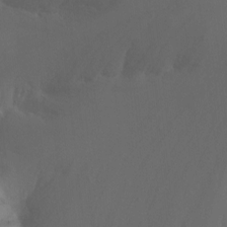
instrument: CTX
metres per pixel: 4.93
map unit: Ht
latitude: -9.6155
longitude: -37.3860
